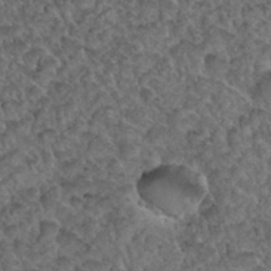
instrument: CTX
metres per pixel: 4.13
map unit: Hto
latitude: 35.0080
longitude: -49.2915
